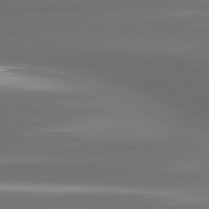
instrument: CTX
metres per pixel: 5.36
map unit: lApd
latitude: 81.1970
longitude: -142.9136
